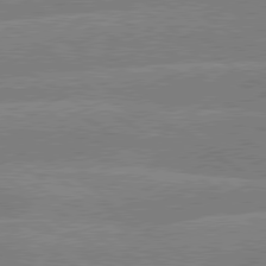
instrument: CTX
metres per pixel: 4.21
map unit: lApd
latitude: 79.7639
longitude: -132.5357
